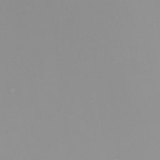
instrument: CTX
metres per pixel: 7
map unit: Nhu
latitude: -8.4062
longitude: -93.9528
